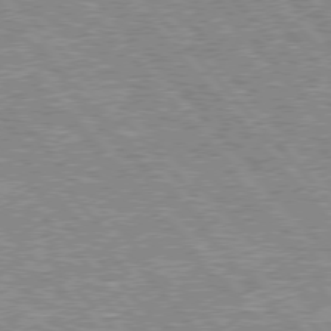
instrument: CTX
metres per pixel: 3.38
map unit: lApd
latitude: 76.3278
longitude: -80.7246
